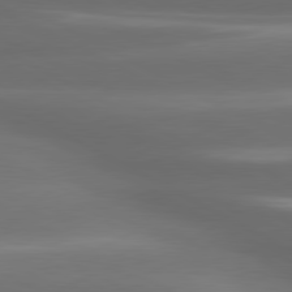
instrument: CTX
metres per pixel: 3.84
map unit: lApd
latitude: 80.5357
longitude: -141.4804
